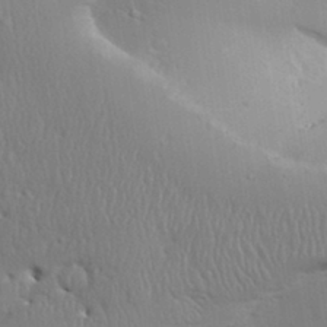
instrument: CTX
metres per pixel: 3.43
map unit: Aa
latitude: 31.6505
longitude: -144.0255
